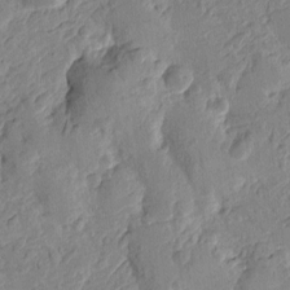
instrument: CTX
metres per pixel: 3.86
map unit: Htu
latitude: -3.4454
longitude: -176.0444
